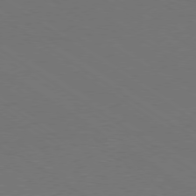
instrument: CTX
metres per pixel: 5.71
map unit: Ap
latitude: -79.8611
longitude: -66.0633
